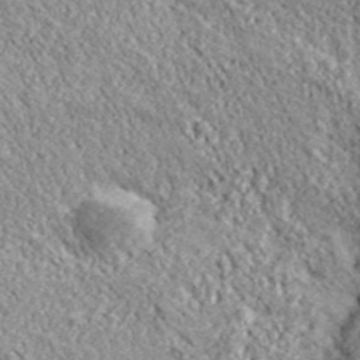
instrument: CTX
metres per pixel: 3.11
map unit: eHh
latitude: 43.5938
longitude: -89.8017
